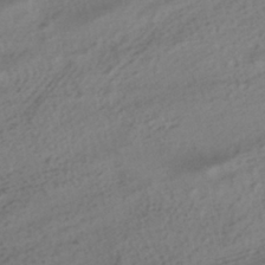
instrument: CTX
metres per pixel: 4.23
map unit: HNhu
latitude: -40.2550
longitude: 99.2943
